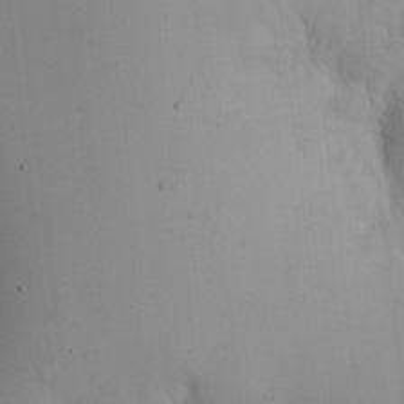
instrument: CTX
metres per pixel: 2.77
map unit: eHh
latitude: 11.9339
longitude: -61.2726
